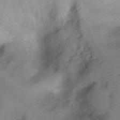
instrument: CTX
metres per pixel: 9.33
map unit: Ht
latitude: -4.3684
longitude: -28.4412
